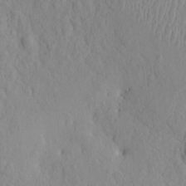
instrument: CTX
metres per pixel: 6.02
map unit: eHh
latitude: -1.7478
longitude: 19.0675
